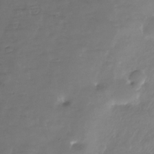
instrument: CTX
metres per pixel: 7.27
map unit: Nhe
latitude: -34.8408
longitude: -88.7813
